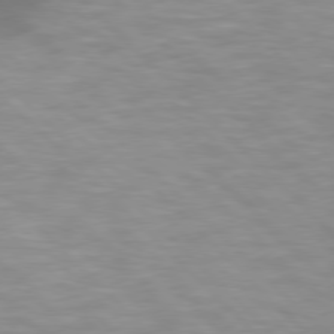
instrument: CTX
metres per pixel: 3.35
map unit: lApd
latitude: 77.0269
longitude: -51.3670
